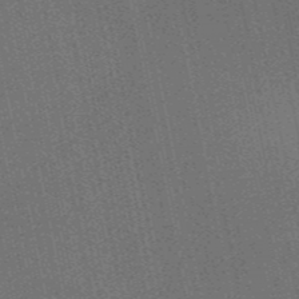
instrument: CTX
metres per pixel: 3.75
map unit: HNb
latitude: -53.2565
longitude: -43.0081
